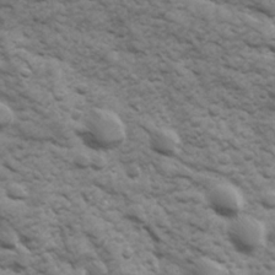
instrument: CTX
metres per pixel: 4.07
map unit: Ave
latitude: 16.9703
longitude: -131.9340
